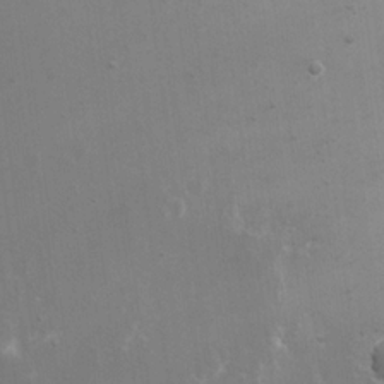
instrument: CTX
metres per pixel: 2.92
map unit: eHh
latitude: 19.3481
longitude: -69.4049
